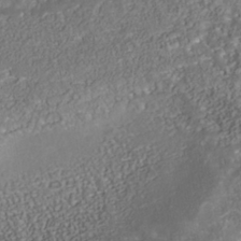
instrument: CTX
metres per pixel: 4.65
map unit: Nhu
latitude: -39.7856
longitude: -85.4238
